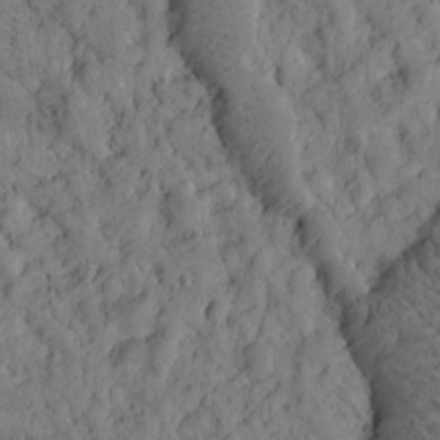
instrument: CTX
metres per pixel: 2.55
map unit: Htu
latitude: -2.1605
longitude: 174.3306
